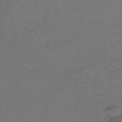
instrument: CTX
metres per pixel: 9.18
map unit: lHb
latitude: -43.4454
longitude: 73.1998
